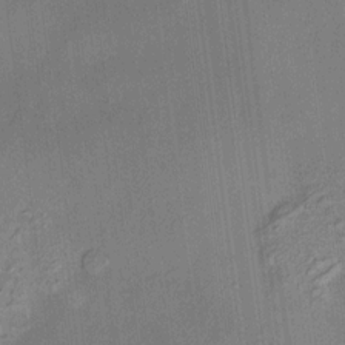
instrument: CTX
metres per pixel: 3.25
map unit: HNhu
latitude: 12.0255
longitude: 9.5777
